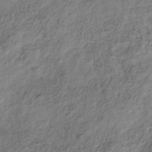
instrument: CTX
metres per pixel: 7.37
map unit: Hve
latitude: -33.9367
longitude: 89.3132
